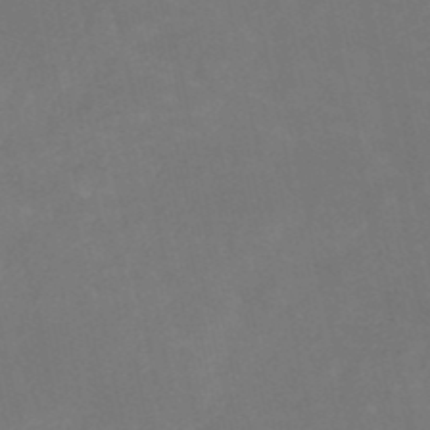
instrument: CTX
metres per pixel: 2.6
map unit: HNb
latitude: -50.8408
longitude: -40.0633
